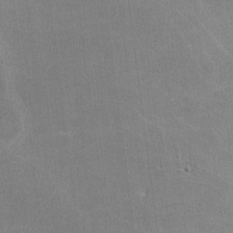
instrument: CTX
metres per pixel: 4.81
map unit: lHvf
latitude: -11.6722
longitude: -101.6505
